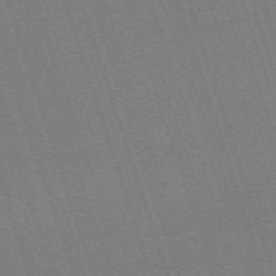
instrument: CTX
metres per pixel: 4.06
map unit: eHh
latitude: -64.2173
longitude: 51.1620
